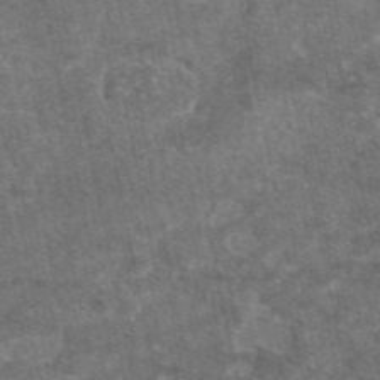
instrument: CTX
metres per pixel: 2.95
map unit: eAb
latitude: 47.6316
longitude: 117.9745
